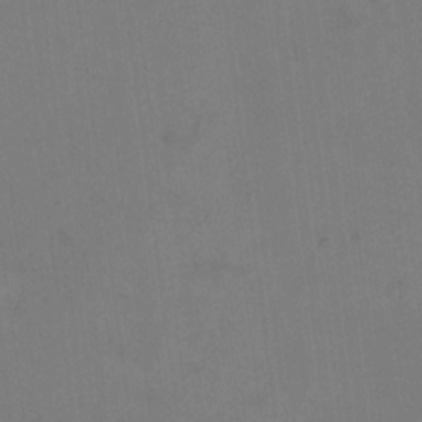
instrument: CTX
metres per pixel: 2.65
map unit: Ht
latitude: 9.3860
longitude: -32.6868
